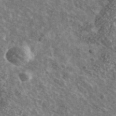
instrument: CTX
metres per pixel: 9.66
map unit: Ave
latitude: 41.4237
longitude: -108.1955
